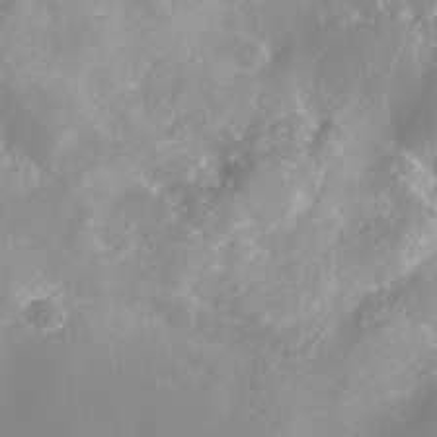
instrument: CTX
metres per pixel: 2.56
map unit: Nhe
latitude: -32.5952
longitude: -91.9339
